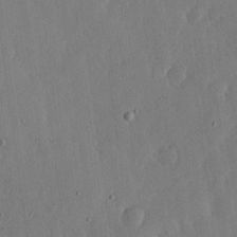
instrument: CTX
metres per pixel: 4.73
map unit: lHvf
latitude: 18.7624
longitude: -114.9891
